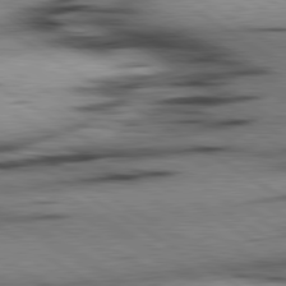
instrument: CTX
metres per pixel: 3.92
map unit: lApd
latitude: 80.4034
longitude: 159.2564
